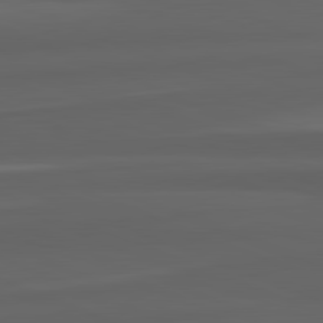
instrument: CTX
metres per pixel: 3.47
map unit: lApd
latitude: 82.3656
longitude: -171.2537
